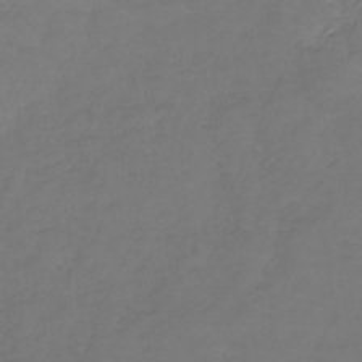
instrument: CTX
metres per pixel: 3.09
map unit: lHb
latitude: -31.5399
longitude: 63.8611
